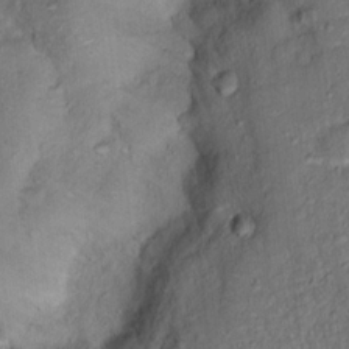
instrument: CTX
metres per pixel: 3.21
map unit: Hto
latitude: 15.8017
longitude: -30.5168
